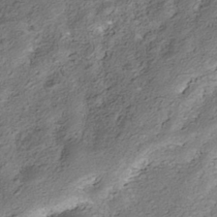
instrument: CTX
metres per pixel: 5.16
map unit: Nhe
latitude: -39.4077
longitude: -116.8191
